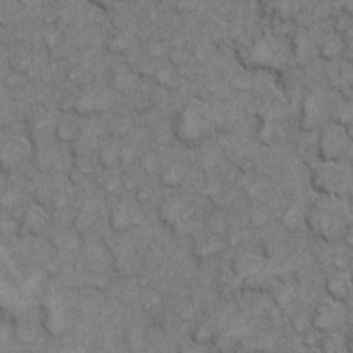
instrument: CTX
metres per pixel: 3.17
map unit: eHh
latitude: 6.9136
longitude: -64.7057
